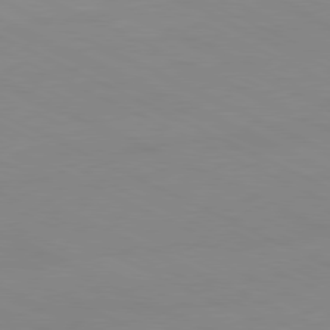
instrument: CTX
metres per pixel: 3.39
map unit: Ap
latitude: -81.1620
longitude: -94.4790
